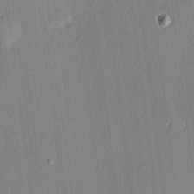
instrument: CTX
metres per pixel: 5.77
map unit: lHvf
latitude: 20.2901
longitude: 144.6330
